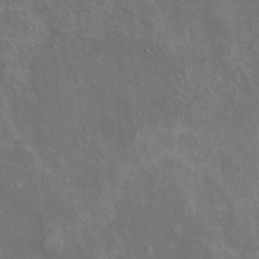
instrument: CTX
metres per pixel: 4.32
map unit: Ht
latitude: 14.0822
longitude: -39.9717
